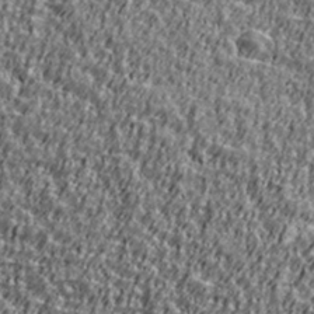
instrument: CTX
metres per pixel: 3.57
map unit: Ave
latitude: 41.4804
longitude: -112.1767
